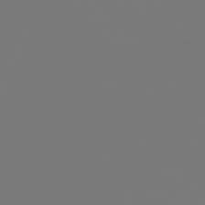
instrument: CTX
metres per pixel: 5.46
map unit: Hpe
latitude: 74.8569
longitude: -123.8394
